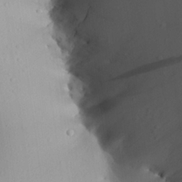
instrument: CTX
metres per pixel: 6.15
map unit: Aa
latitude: 24.7246
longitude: -136.6491
